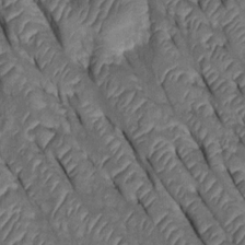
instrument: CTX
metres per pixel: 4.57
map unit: Htu
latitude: 0.2144
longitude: 147.7288
